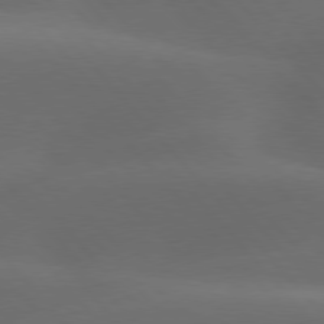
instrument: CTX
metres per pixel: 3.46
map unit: lApd
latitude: 78.0255
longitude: -53.8395
